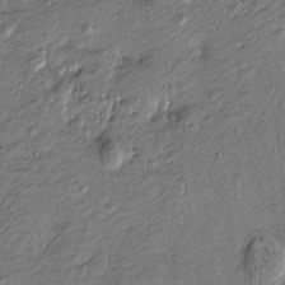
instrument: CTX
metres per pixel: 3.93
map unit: Htu
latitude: -7.5210
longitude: 177.4077
